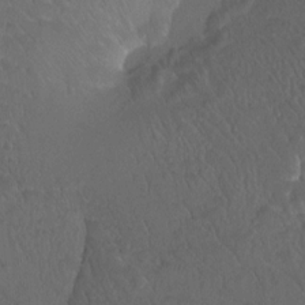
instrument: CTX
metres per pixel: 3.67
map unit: Htu
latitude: -11.8800
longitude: -72.3845
